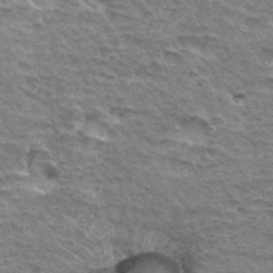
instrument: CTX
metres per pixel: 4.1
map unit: Hto
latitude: 34.6112
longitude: -45.4993
